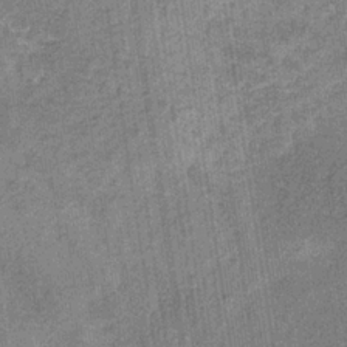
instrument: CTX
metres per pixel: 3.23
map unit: HNb
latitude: -32.2740
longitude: 57.9367
